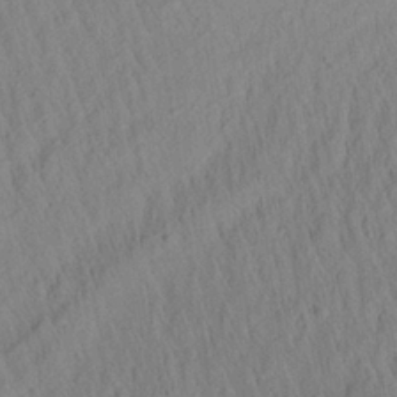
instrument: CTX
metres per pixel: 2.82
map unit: Aa
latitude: 26.6491
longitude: -141.6316
